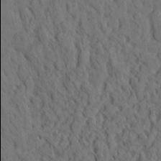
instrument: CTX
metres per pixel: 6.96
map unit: eHh
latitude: -1.4455
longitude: 18.0094
